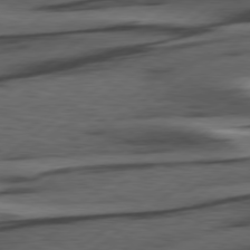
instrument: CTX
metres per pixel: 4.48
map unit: Hpe
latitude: 78.9703
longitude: -120.6491
